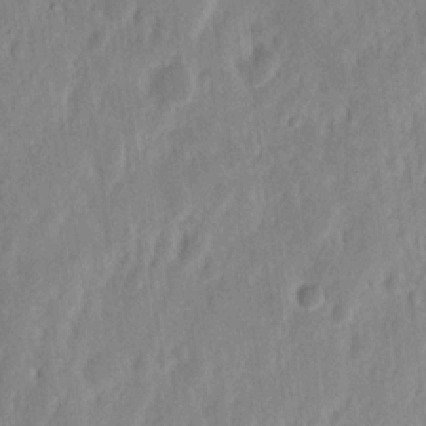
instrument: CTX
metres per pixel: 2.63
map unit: Nhu
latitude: 14.3657
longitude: -72.9514
